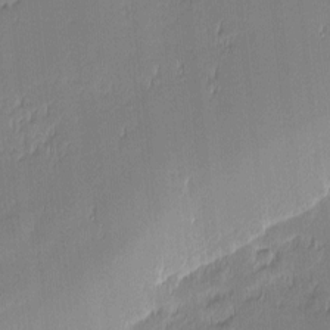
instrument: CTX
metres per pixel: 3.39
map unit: eHh
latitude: -2.9352
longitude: -82.4601
